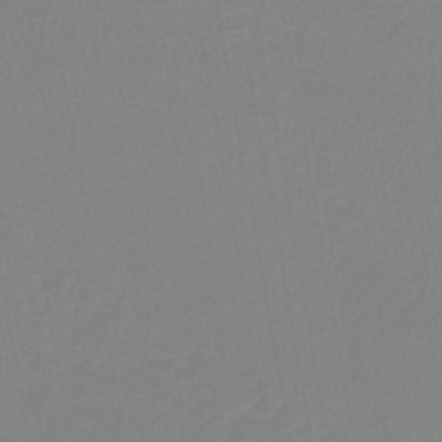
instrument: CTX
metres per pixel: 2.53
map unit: lHb
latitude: -41.4076
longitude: 63.4643
